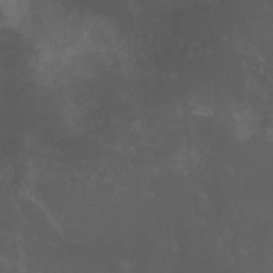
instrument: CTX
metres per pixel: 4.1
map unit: Nhu
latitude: -12.2740
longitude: -74.5168
